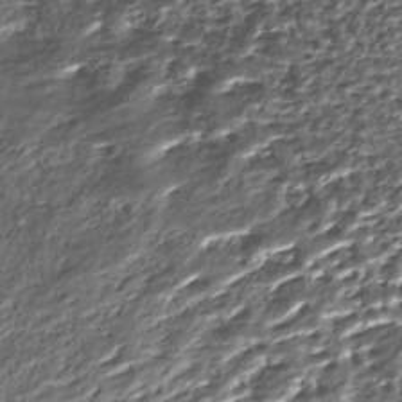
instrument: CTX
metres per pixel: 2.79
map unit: Nhe
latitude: -45.7100
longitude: 152.3684
